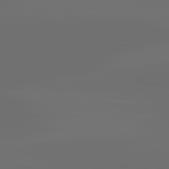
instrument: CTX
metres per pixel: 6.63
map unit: lApd
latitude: 83.5560
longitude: -130.3090
